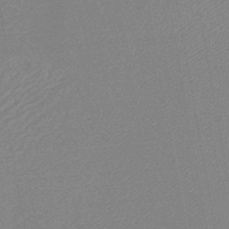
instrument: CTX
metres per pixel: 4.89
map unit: lHb
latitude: -44.5007
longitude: 79.9556
